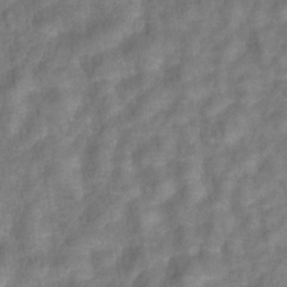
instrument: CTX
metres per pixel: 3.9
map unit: Hto
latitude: 6.6113
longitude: -31.7828
